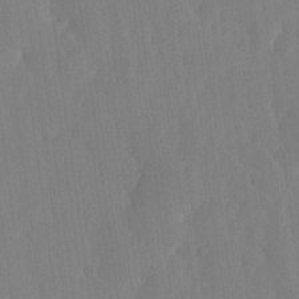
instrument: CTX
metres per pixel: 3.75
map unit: lHvf
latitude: 17.4804
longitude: -114.8380
